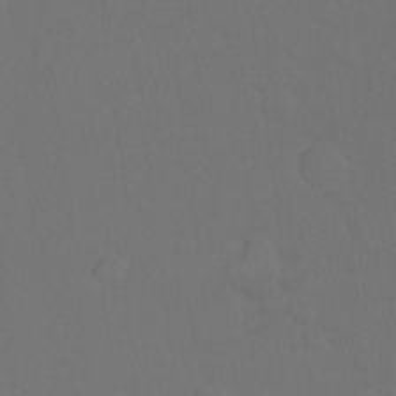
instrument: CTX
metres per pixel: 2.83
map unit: Hto
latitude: -10.3873
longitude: -37.3482
